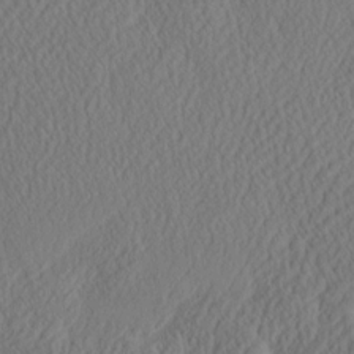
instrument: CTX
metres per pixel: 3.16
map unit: eHh
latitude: -3.1431
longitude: 16.6708
